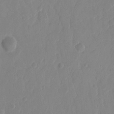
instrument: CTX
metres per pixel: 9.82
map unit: eHh
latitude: 10.2523
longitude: -67.8394
